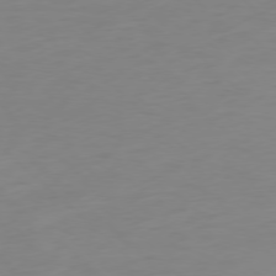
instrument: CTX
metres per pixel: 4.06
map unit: Ap
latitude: -77.9556
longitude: -67.9339
